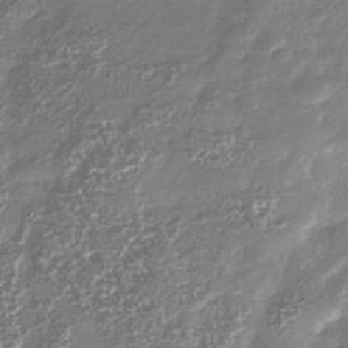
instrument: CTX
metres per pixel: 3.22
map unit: Nhu
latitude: -40.6896
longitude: -82.7813
